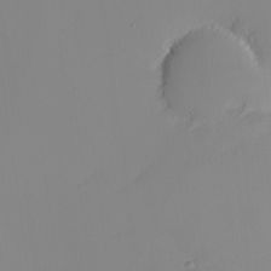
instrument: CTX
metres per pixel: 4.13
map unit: eHh
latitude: -5.5210
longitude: -86.9891
